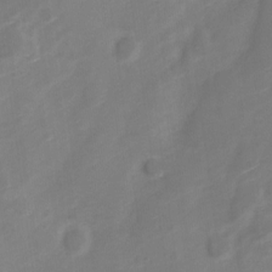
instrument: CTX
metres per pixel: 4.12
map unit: Nve
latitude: -20.9730
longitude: 107.6344
